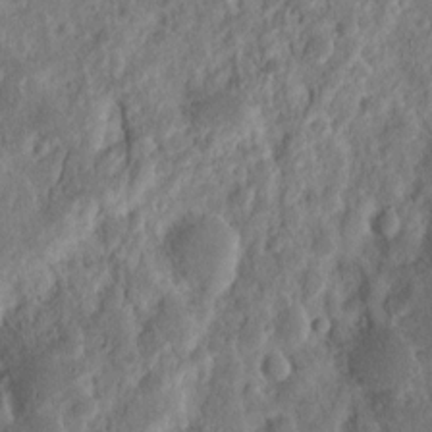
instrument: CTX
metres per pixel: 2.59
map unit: Nhu
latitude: 13.4049
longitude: -73.8395
